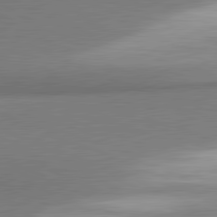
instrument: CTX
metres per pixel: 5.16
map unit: lApd
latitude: 81.4993
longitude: 164.7086
